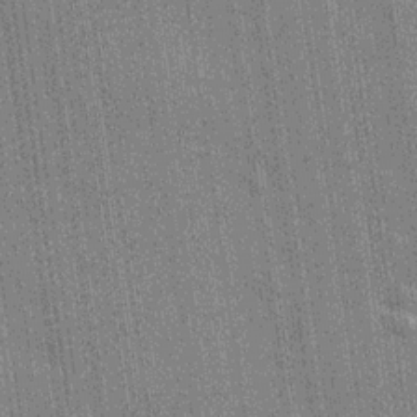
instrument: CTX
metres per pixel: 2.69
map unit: lHvf
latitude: 19.0080
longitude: 142.5384
